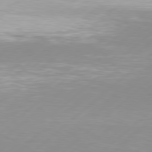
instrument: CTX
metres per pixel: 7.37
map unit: Hpe
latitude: 77.9717
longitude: -130.8002
